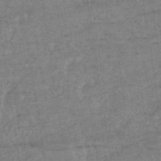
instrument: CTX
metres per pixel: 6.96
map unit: lHb
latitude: -34.2173
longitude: 70.7841
